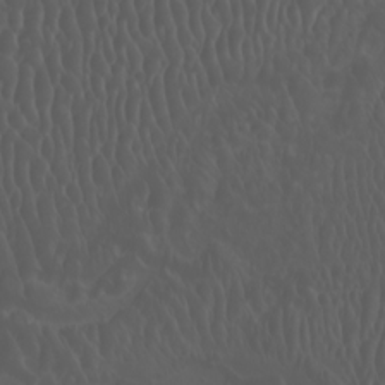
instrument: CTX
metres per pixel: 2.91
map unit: Htu
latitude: -5.1053
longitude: -89.5560
